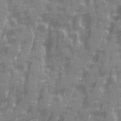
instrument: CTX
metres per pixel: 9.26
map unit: Ave
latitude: 20.4412
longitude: -132.1956
